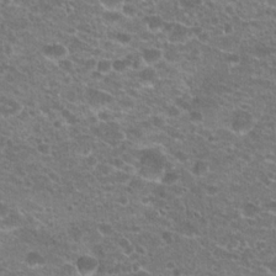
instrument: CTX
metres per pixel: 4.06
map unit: Hto
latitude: 21.3104
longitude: -41.1214
